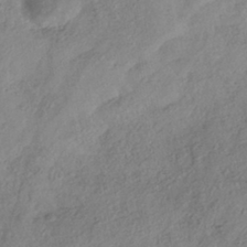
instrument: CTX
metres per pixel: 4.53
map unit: HNhu
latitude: -40.8030
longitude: 107.2376
